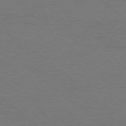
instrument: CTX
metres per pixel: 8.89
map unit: Ap
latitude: -78.6329
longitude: -85.6127
